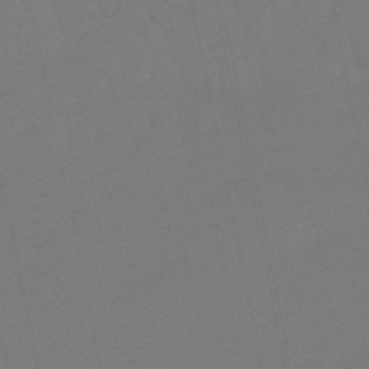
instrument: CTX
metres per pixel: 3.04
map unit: lHb
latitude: -49.5210
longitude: 82.8975
